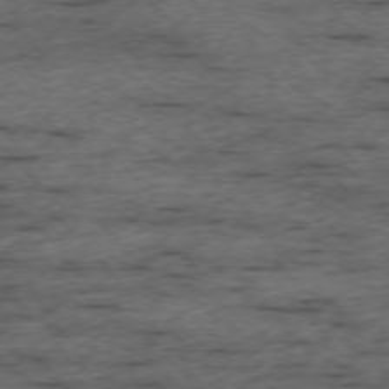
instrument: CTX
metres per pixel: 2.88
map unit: Ap
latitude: -76.2739
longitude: -91.2159
